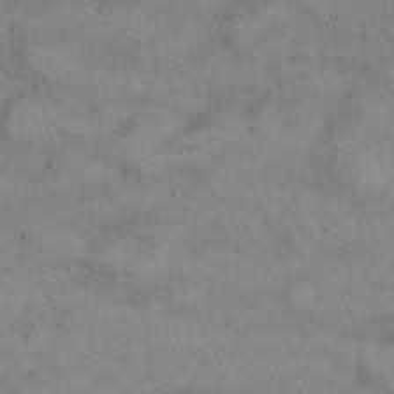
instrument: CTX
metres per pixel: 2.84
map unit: Hto
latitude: 13.9150
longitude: -60.1955
